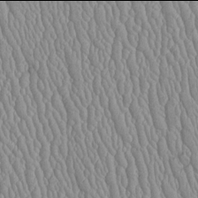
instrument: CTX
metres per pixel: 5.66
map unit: Htu
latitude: -6.0094
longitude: 156.1984
